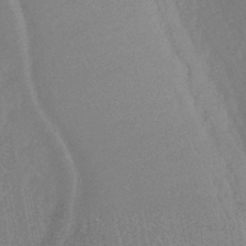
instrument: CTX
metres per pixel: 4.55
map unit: HNhu
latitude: -44.6896
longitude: 91.2376
